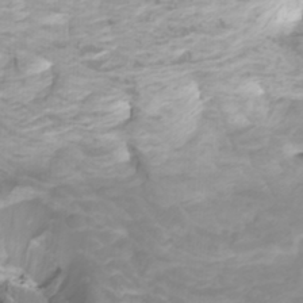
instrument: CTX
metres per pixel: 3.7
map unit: Htu
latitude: -5.1809
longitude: -76.6301
